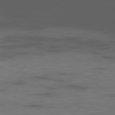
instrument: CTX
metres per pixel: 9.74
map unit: Ap
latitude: -79.3887
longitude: -77.9717
